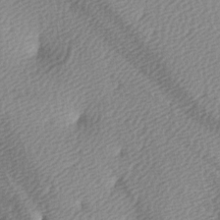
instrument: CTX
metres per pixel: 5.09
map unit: lAa
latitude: -5.0864
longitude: -121.2726
